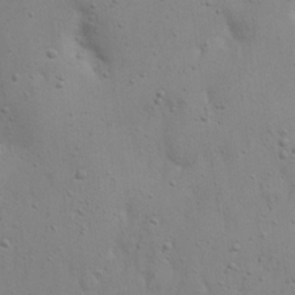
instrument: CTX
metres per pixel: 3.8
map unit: eHh
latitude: 22.9514
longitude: -69.3104
